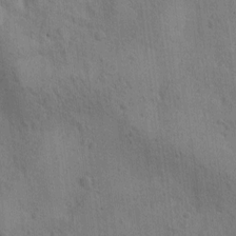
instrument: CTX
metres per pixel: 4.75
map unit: Htu
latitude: -0.0661
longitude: 175.0675
